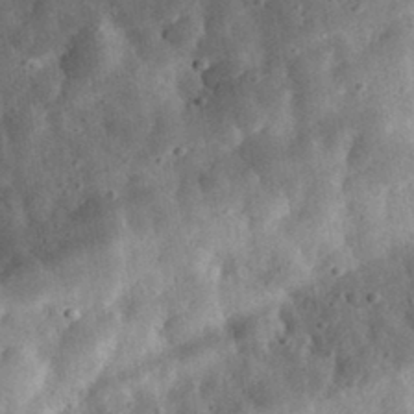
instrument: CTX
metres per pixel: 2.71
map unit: eHh
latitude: 33.9528
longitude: -79.4238
